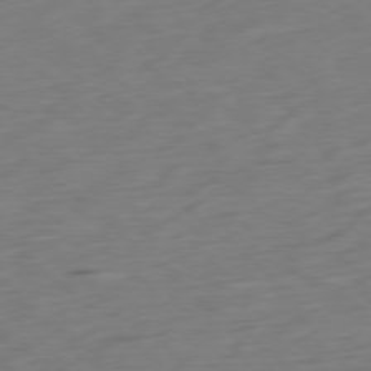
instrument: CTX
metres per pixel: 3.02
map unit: Ap
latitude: -78.0283
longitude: -78.6491
